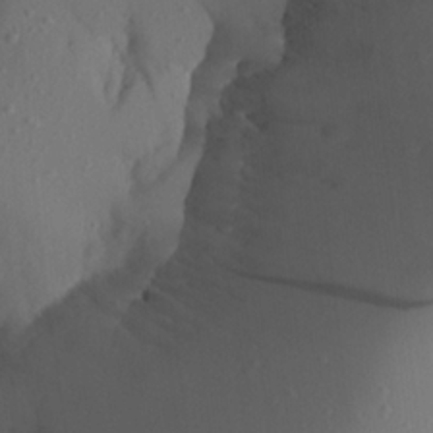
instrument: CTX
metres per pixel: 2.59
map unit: Aa
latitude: 24.5923
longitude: -132.0633
